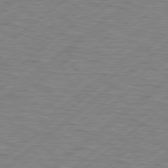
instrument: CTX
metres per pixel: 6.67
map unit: Hpe
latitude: 78.8569
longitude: -121.1781
